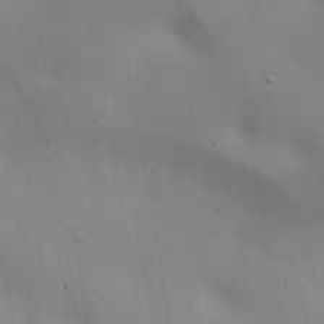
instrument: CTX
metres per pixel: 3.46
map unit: lAa
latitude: 18.2711
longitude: -138.7246
